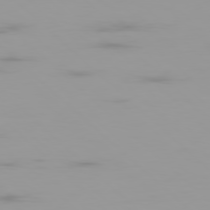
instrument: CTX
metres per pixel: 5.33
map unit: Ap
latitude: -79.2376
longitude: -69.8583
